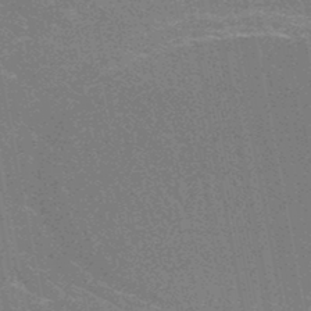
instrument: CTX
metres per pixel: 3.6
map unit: HNhu
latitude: -47.8422
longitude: 99.7855
